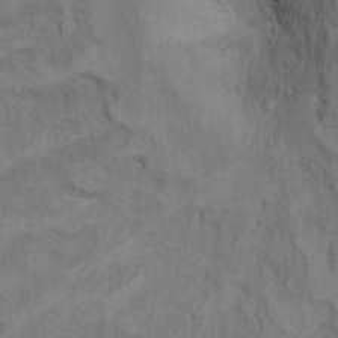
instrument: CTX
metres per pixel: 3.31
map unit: Ht
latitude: 11.5182
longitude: -32.9892
